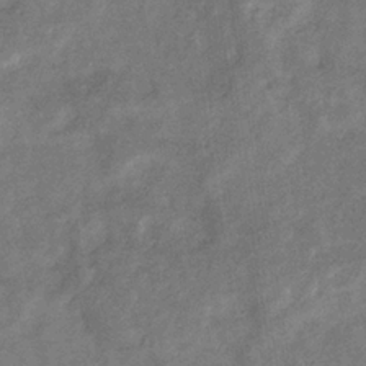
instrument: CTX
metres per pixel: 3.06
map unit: eHb
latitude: -34.7652
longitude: 74.9731
